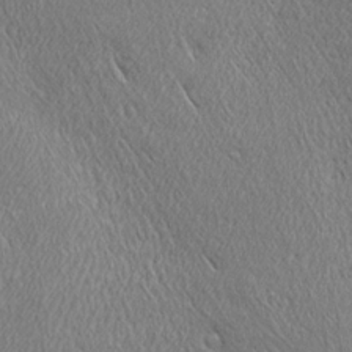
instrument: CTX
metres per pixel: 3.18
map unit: Ave
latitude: 21.9150
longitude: -136.3845
